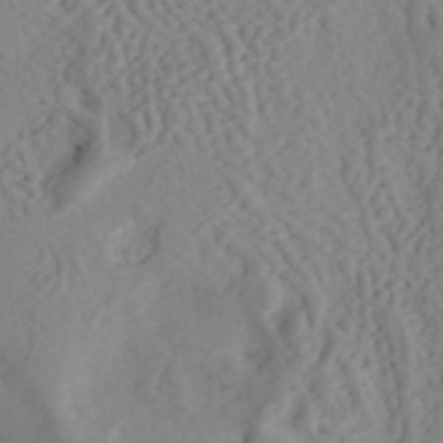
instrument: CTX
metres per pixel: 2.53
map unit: ANa
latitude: 40.9324
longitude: 53.1242
